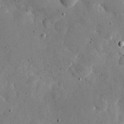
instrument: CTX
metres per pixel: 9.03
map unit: eHh
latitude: 10.9703
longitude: -67.5938
